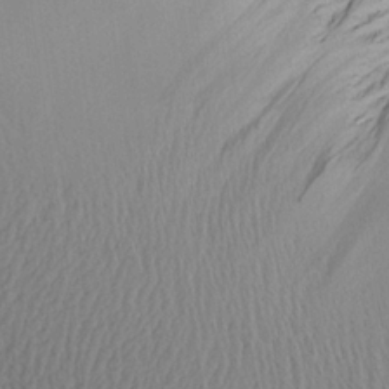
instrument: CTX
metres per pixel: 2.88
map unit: Aa
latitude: 22.4790
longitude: -146.3279
